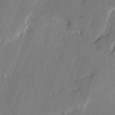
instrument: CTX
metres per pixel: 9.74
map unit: lAvf
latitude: -2.8030
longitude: -108.3845
